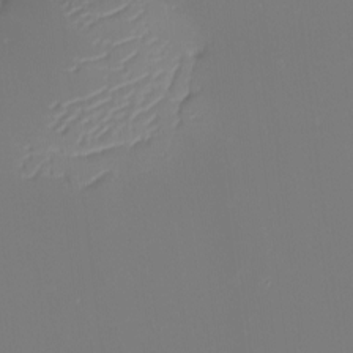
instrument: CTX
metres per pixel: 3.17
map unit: eHh
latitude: -6.1983
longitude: -85.9339
